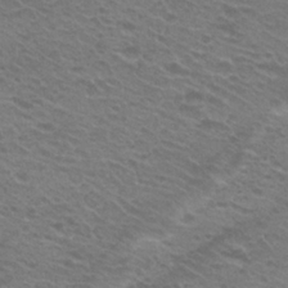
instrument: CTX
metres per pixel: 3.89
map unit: Hto
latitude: 24.8946
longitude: -30.2901
